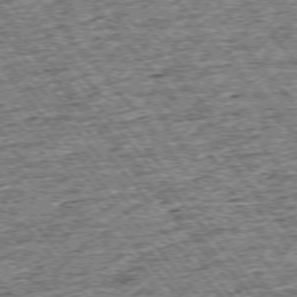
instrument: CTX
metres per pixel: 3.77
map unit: Ap
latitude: -75.5022
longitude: -91.4049
